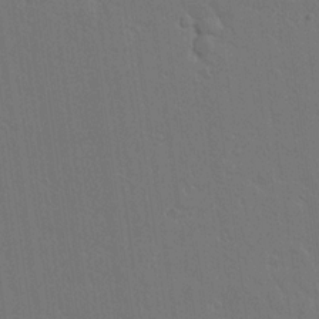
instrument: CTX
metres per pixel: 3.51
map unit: lAvf
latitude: 15.4427
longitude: -127.0459
